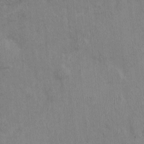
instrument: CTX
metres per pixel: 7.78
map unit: Nhu
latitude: -0.6897
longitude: -14.9325
